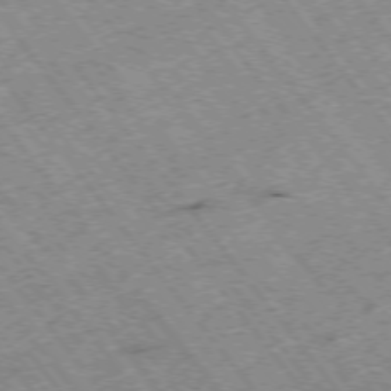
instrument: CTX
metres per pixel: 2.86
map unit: Hpe
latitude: -75.1432
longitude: -18.4223
